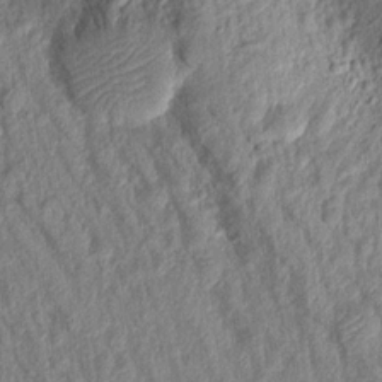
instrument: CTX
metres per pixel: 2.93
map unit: Aa
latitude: 17.5749
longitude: -146.3846
